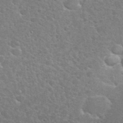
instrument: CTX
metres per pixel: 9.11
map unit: eHh
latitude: 36.2901
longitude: -61.6883
